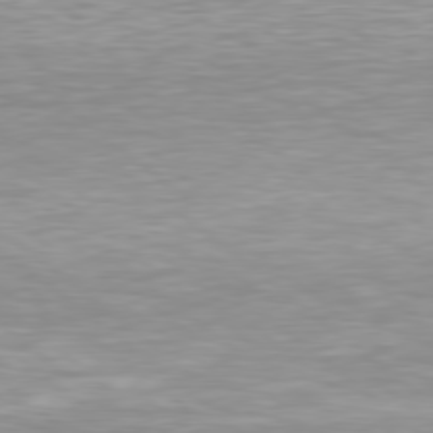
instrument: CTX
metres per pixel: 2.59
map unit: Hpe
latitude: 78.3468
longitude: -172.8380
